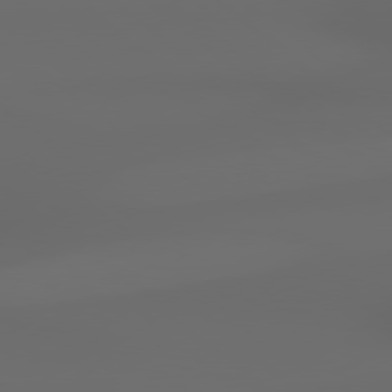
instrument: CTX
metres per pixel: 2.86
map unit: Hpe
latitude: 78.7247
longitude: -135.0836
